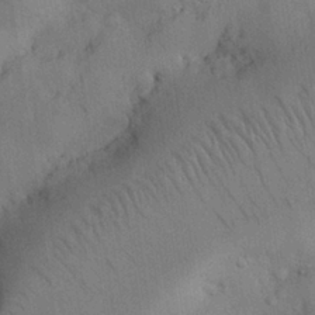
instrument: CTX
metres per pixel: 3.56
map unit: Nhu
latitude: 26.2523
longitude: -71.9339
